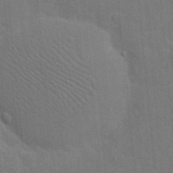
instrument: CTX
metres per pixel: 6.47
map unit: eHh
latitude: 19.9339
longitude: -63.8962
